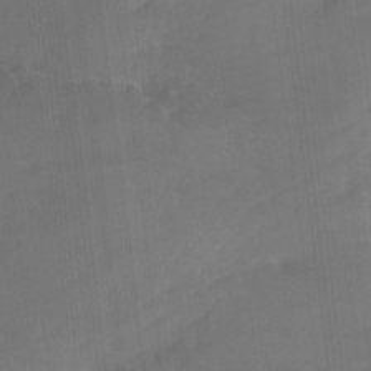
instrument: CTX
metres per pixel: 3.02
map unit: Htu
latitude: -16.0283
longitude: -46.1011
